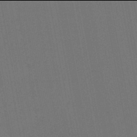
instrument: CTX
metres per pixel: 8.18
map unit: lHb
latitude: -46.0094
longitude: 63.5777
